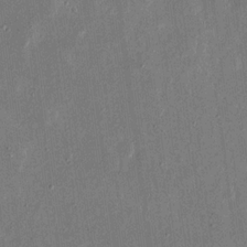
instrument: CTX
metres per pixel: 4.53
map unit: eHh
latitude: 16.9325
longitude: -70.7813
